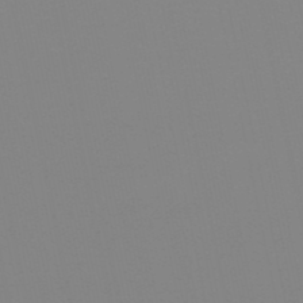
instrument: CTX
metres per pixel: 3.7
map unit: eHb
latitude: -50.3117
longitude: 73.4076
